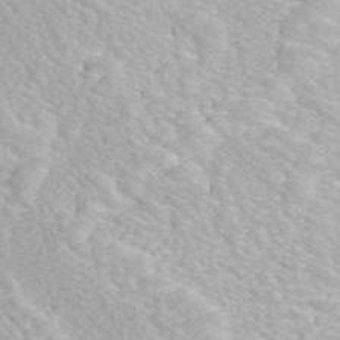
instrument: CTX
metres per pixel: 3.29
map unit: eAb
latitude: 48.9892
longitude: 119.1620
